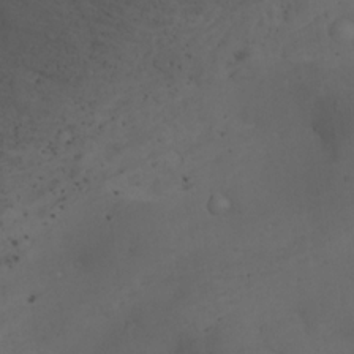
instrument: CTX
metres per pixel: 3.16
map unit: Nhu
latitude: -8.5196
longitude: -65.9717
